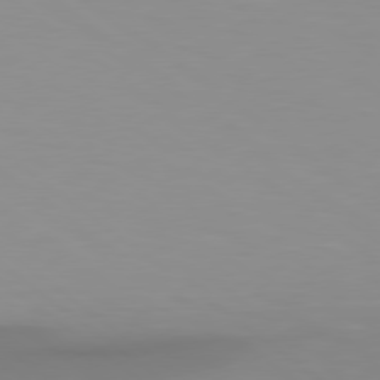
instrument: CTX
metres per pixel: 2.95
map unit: Hpe
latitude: 78.6113
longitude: -142.5924
